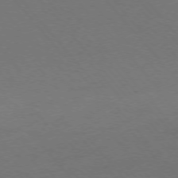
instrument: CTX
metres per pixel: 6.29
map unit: Ap
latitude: -75.8801
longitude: -63.9528
